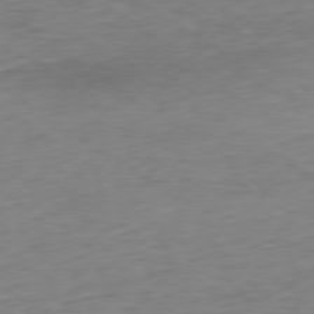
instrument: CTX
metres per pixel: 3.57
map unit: Hpe
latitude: -79.5210
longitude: 10.8219
